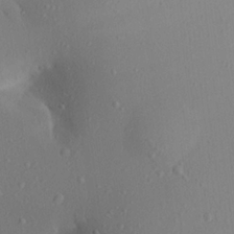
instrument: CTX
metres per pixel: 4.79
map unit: Aa
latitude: 20.0633
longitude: -145.9528
